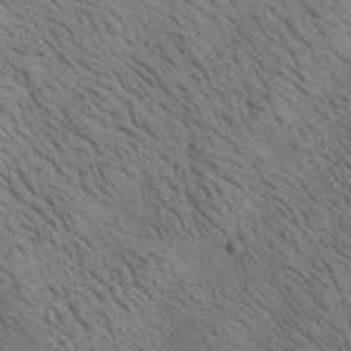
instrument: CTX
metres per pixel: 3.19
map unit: Aa
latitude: 22.2900
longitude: -138.8569
